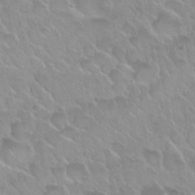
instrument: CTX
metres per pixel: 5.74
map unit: Nhu
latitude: 30.1389
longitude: -54.7813
